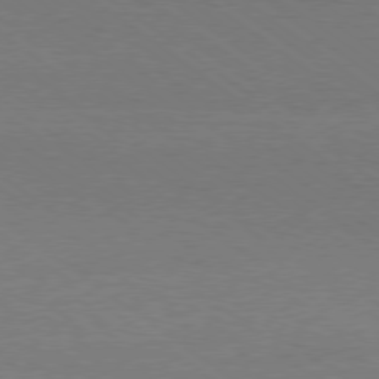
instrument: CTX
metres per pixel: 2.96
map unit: Hpe
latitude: -79.2754
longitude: 8.5007
